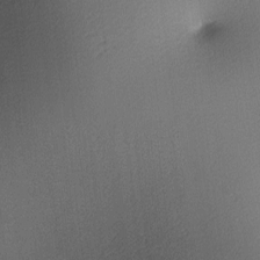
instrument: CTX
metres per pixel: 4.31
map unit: lAa
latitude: 3.6316
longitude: -116.2145
